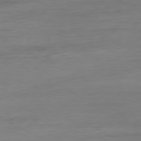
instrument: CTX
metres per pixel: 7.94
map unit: Ap
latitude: -80.8975
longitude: -95.8017
